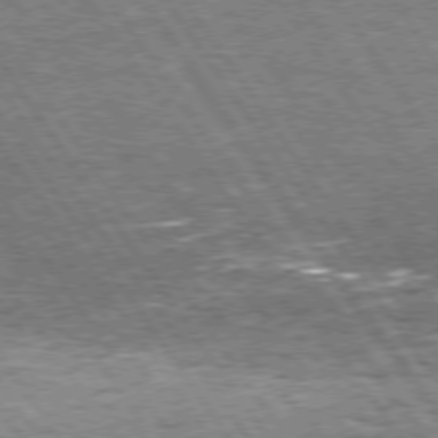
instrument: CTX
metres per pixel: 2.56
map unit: Hpe
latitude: 74.4979
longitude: -150.8380
